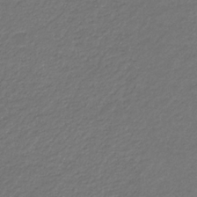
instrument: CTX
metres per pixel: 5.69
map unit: eHb
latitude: -32.7841
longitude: 70.1984
